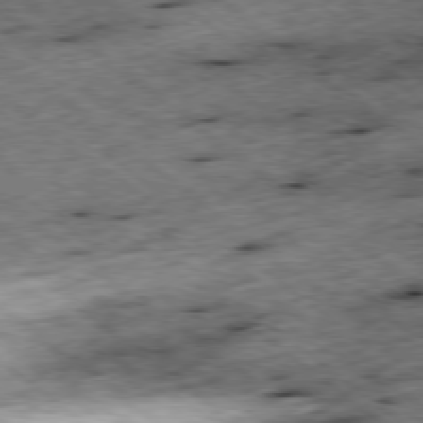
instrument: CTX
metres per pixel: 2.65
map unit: Ap
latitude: -78.8030
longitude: -48.2711
